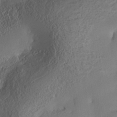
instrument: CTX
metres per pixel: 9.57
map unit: Nhe
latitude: -35.9745
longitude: -145.4426
